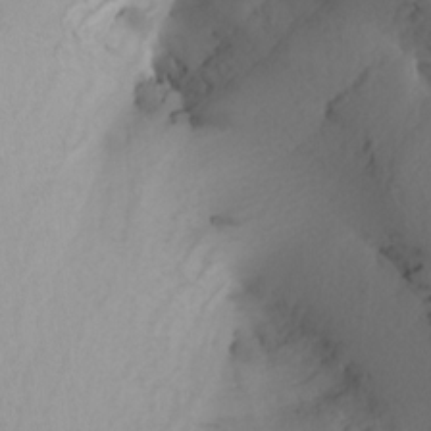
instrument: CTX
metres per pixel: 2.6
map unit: Nhu
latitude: -8.5952
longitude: -94.7247
